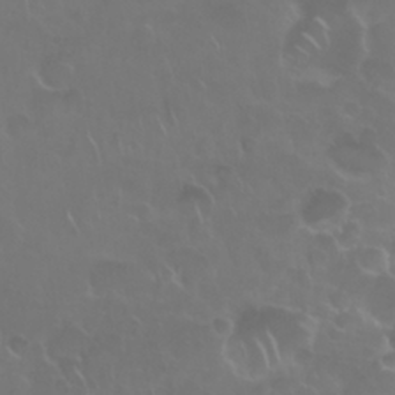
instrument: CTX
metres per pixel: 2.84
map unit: Nhu
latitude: 28.1200
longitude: -61.4993
